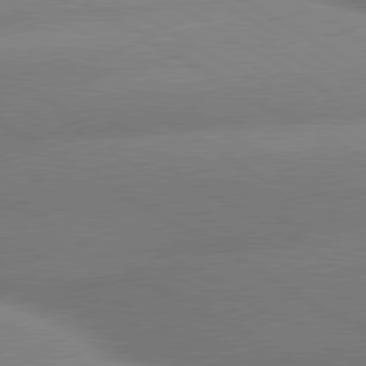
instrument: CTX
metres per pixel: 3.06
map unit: lApd
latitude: 80.1011
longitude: -155.2726
